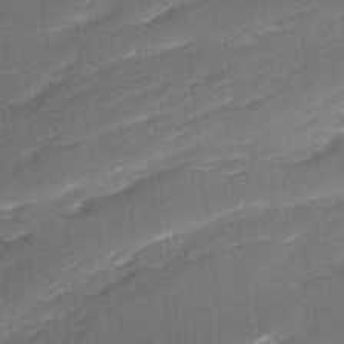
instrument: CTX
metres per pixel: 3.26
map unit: Ave
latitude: 17.2159
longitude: -137.2348
